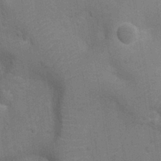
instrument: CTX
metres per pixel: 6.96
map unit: Ht
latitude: -10.8786
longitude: -22.5735
